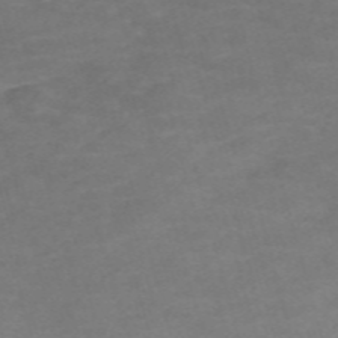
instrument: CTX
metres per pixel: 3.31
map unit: Nve
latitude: -59.1431
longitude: 59.4643
